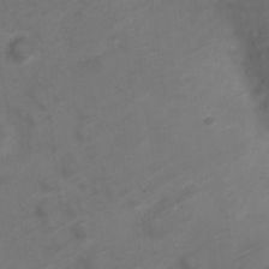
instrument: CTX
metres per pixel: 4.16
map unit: Nve
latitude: -20.1039
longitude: 106.2551
